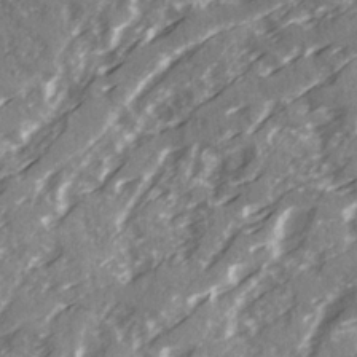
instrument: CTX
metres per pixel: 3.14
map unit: Ave
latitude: 20.4223
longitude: -131.0837
